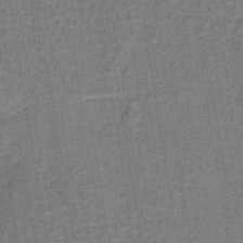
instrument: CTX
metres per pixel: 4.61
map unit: lHb
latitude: -40.5574
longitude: 56.6329
